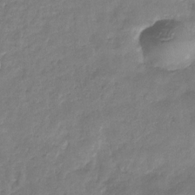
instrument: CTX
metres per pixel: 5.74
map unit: eHb
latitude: -29.6911
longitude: 69.2942
